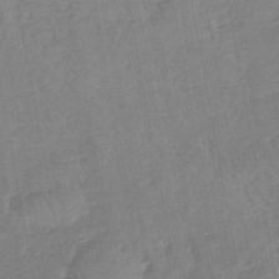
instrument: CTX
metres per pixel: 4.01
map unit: lHb
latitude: -45.3699
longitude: 77.7100
